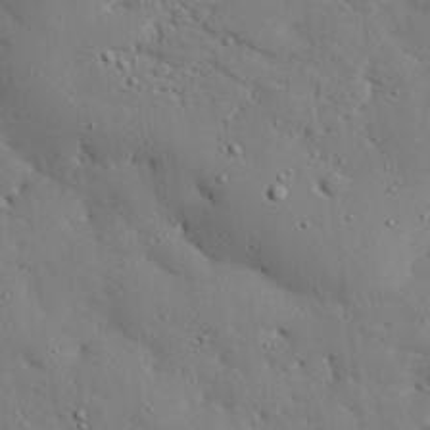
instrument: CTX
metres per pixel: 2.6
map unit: eHh
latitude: 28.0822
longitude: -82.8946
